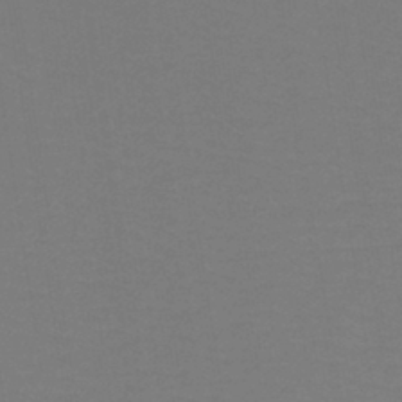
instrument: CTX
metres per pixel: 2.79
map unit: lHb
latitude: -41.7289
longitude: 52.5006
